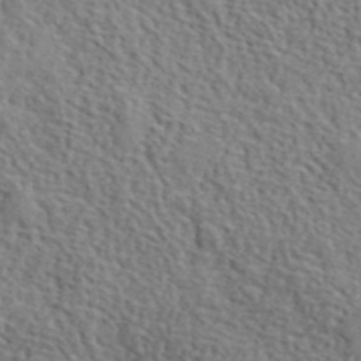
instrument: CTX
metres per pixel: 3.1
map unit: lHvf
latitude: 41.5749
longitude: -87.4237
